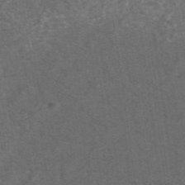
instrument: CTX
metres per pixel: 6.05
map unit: ANa
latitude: 44.5546
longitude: 25.4454
